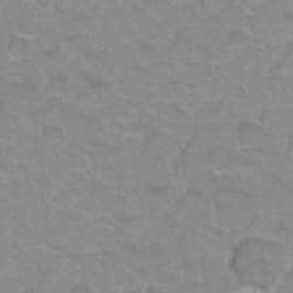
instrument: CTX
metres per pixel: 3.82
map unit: Hto
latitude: 2.3845
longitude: -32.7435
